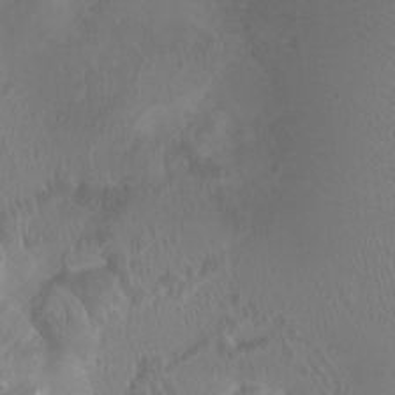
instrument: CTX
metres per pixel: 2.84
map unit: Ht
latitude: -1.6911
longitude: -17.7261
